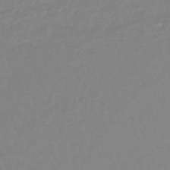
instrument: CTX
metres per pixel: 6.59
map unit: lHb
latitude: -44.3117
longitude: 74.3118
